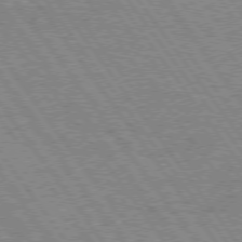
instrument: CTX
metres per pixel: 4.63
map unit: Hpe
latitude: 74.2900
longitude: -139.3671
